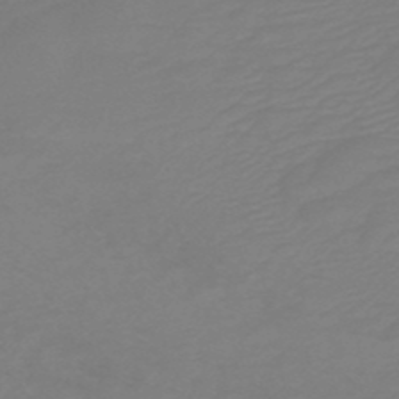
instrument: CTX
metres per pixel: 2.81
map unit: HNb
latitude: -48.6141
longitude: 59.5210
